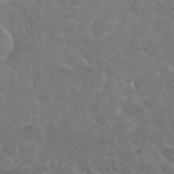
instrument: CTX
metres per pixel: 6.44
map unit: Nhu
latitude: 29.6694
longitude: -53.7828
